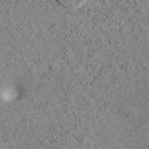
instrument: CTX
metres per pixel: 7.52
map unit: ANa
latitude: 42.0822
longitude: 18.0472
